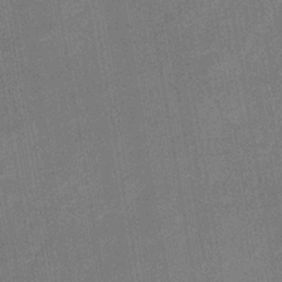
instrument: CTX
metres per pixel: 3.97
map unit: lHb
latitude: -37.5210
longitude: 74.1606
